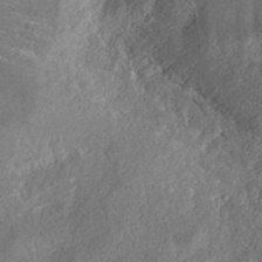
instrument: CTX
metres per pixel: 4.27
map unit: ANa
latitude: 37.3671
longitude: 17.7100
